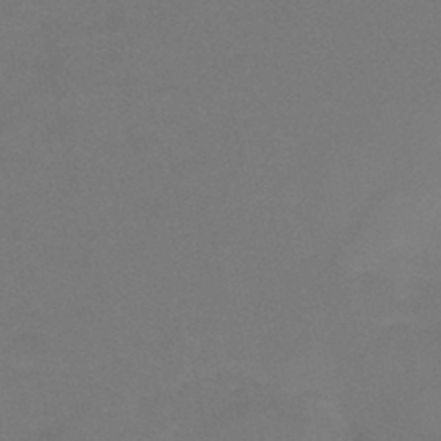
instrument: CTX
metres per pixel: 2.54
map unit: HNb
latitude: -46.6896
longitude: -35.7260
